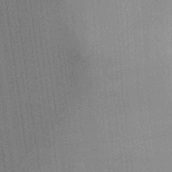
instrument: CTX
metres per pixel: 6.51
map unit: Aa
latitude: 31.9339
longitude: -142.4223
